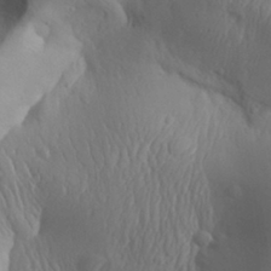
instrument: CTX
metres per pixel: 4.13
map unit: Aa
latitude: 30.4979
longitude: -143.5749
